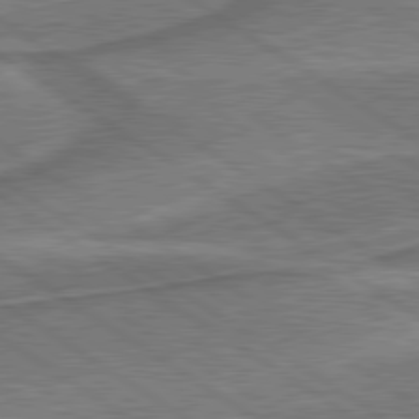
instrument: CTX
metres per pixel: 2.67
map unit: lApd
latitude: 79.8017
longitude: 172.8786
